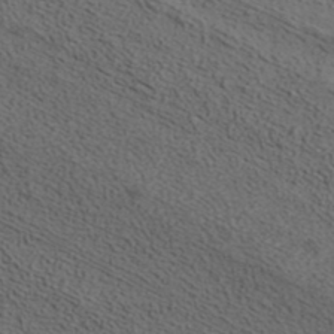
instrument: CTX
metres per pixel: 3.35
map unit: ANa
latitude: 37.6505
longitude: 17.2376
